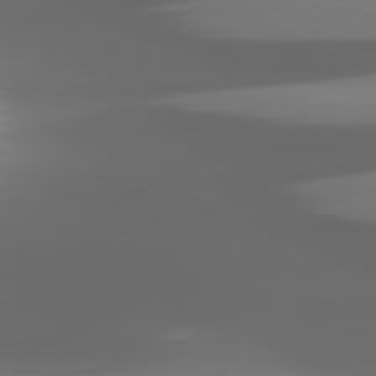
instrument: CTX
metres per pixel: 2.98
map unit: lApd
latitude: 82.0444
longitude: -149.2915
